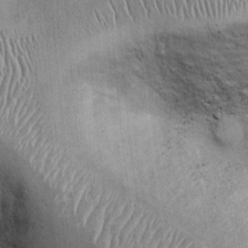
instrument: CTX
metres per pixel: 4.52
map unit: Ht
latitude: -3.2753
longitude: -13.6316
